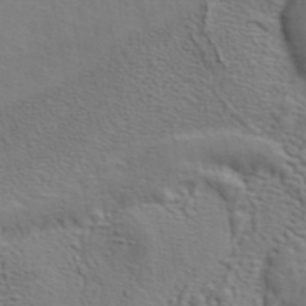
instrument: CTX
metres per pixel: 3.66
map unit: ANa
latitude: 41.7638
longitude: 54.7274
